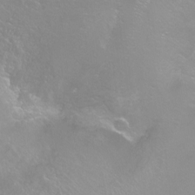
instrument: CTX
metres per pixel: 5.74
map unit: Ht
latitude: -14.9164
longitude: -42.9325
